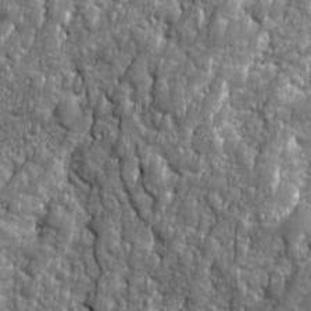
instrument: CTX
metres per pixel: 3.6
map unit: Ave
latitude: 16.3656
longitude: -134.5923
